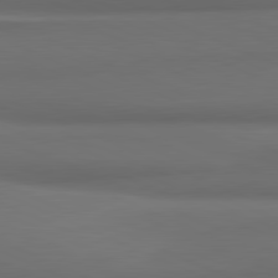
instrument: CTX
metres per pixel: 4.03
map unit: lApd
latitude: 81.7450
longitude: 171.7289
